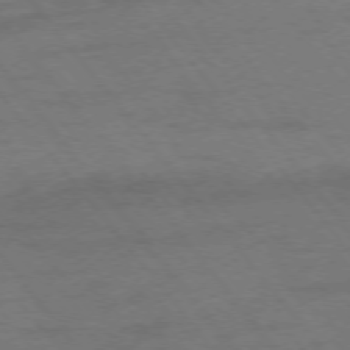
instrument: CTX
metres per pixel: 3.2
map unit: Ap
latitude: -75.8045
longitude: -70.9891
